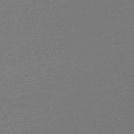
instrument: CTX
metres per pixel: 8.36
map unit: lHb
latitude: -47.3887
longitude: 60.0661
